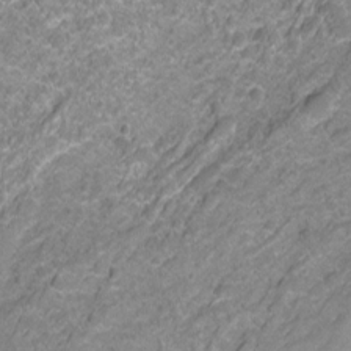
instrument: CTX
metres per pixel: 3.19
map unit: Hto
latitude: -4.8030
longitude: -35.3670
